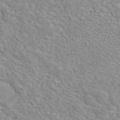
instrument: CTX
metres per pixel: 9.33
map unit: ANa
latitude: 44.2711
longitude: 21.1053
